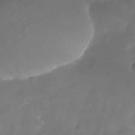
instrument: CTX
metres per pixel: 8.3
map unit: Nhe
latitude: -34.5385
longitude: -145.7638
